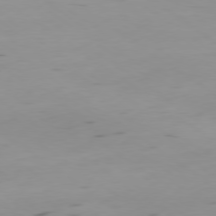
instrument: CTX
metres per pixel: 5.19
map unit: Ap
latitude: -79.3887
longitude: -62.7624
